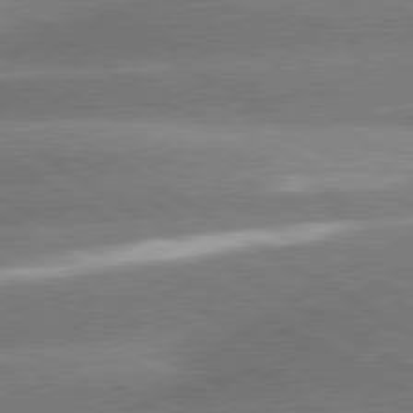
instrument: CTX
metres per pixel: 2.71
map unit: lApd
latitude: 80.4979
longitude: -162.1578
